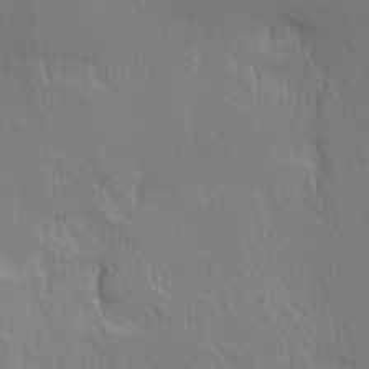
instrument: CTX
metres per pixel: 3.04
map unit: Hve
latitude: 12.1767
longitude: -90.4790
